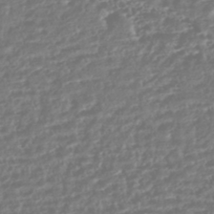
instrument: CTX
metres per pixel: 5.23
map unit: HNhu
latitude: -44.0094
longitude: 104.3306
